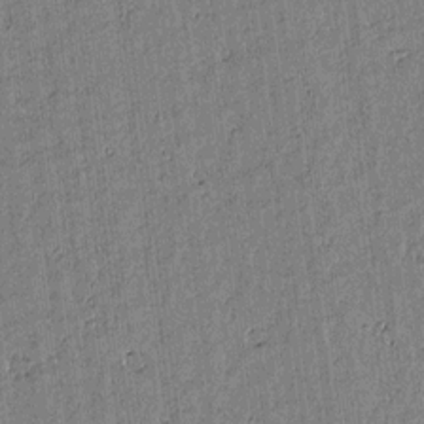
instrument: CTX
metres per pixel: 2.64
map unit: lAvf
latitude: 15.1781
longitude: -125.1403
